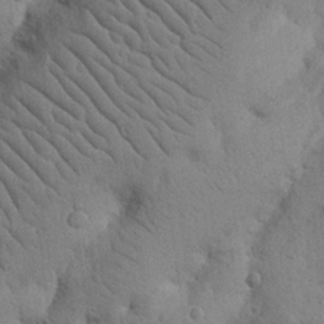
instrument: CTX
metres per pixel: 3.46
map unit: Nhu
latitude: 21.2537
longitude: -74.5924
